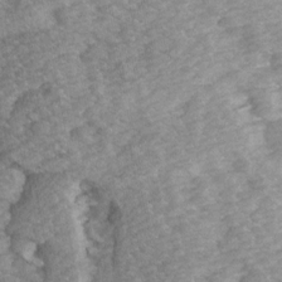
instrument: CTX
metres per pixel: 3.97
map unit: Ave
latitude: 14.4034
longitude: -104.0822
